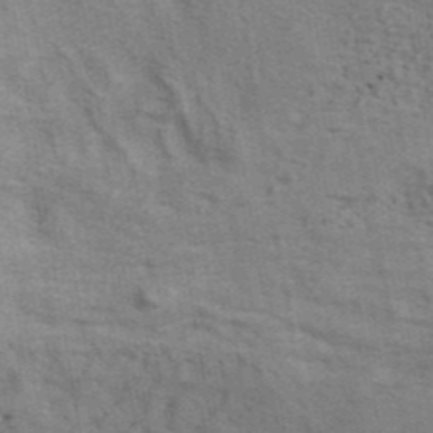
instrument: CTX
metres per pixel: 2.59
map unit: ANa
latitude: 41.8772
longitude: 13.9556
